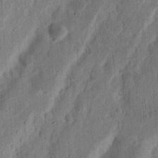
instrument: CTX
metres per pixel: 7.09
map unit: Nhu
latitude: 14.7436
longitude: -74.3467
